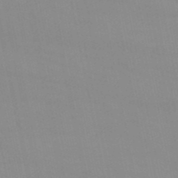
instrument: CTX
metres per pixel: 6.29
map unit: eHb
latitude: -50.1417
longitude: 68.1794
